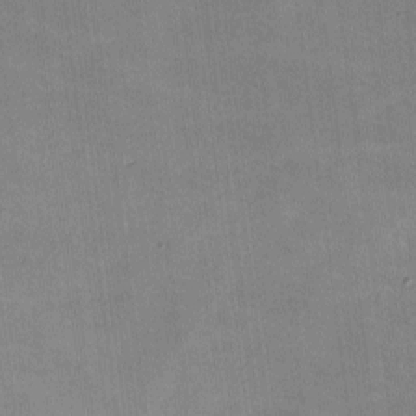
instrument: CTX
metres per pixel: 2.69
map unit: lHvf
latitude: -9.9556
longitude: -100.8758
